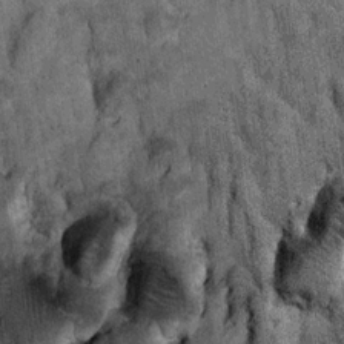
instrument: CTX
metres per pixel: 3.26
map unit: Nhu
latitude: 15.9717
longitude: -32.4790
